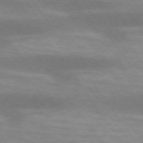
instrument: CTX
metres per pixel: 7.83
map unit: lApd
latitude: 74.8758
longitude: -49.3293
